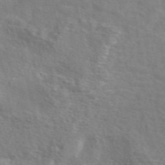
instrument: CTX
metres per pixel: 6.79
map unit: eAb
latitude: 49.0269
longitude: 119.6344
